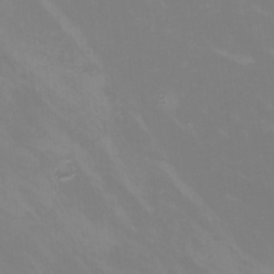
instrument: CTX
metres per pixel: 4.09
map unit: Nhu
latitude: -8.7274
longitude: -72.4979
